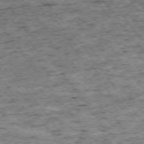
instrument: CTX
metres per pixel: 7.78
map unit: Ap
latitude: -74.6708
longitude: -87.1970
